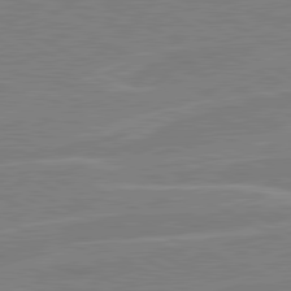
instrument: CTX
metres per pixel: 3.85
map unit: lApd
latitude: 80.8380
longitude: 121.4265
